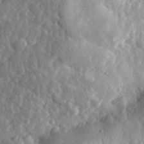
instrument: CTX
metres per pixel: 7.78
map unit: eHh
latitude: 34.4979
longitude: -80.4601
